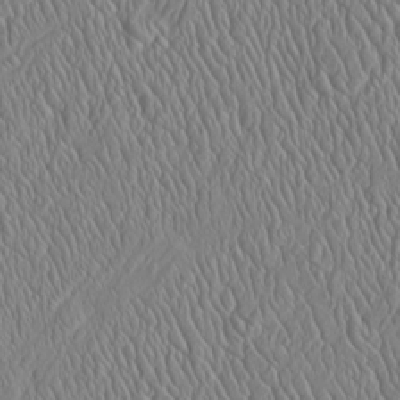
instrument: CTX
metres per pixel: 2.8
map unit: Htu
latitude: -3.3320
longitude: 157.1053
